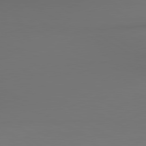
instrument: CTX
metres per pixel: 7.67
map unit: lApd
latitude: 80.4223
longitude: 155.5210
